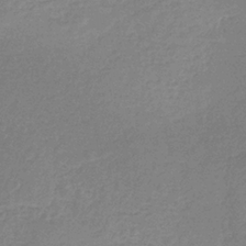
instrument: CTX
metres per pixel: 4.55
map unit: HNb
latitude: -33.8989
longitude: 55.3888
